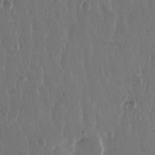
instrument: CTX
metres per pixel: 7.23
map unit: Nhu
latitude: 29.1214
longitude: -56.9513
